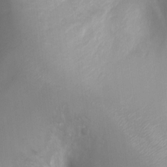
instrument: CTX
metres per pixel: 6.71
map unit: Ht
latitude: -3.6154
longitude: -28.8191
